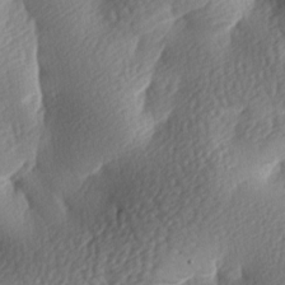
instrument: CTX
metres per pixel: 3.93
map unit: lAa
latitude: -8.3873
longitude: -126.4034
